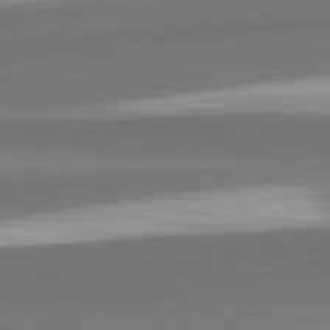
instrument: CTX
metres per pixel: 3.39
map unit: lApd
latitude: 82.4223
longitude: 153.6344
